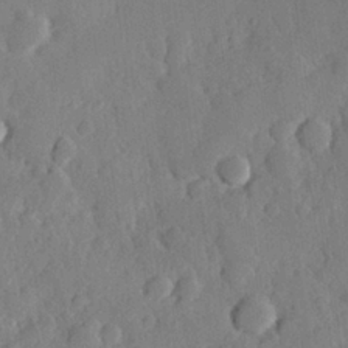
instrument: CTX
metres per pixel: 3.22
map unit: Hve
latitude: 24.8191
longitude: 149.8234
